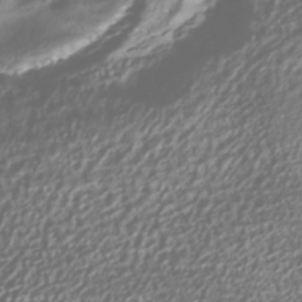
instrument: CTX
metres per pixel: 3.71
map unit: HNhu
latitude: -41.0486
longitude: 101.9556
